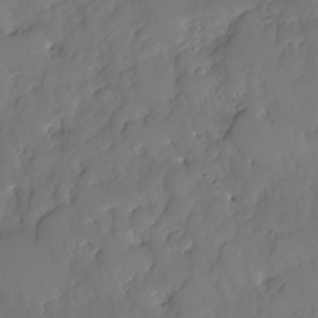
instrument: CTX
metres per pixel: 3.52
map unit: HNhu
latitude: -25.1242
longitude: 49.4077
